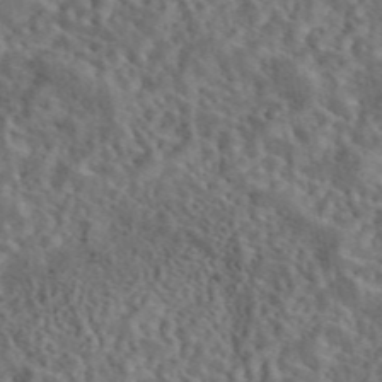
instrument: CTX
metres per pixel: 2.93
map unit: eAb
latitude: 43.5749
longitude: 110.6518
